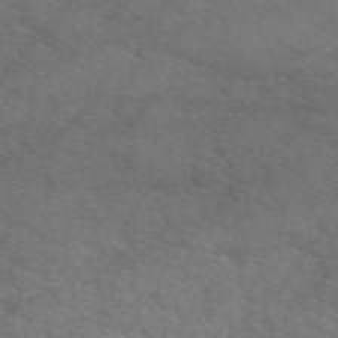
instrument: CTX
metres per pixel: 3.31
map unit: eAb
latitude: 50.3845
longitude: 106.5952
